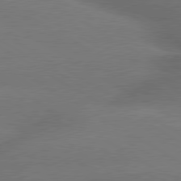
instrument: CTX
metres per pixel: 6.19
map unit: lApd
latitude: 79.8395
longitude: -155.9717
